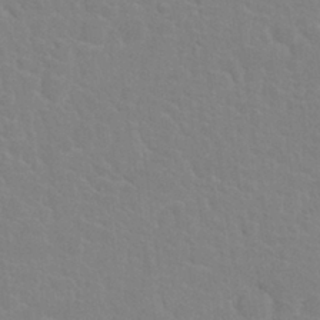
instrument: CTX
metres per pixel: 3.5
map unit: Nhu
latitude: 27.5938
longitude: -51.9528
